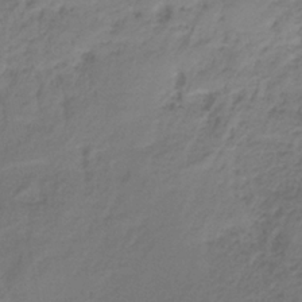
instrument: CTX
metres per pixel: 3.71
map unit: HNb
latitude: -35.0297
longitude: 53.7099
